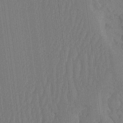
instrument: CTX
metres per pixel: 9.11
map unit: eHh
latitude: -2.1416
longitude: 14.4440
